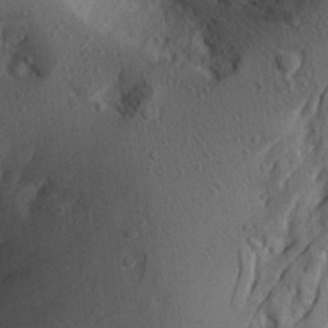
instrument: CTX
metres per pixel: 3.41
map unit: Ave
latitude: 23.4237
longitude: -133.3671
